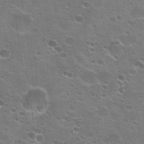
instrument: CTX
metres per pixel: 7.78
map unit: Hto
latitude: 24.3656
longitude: -50.6868
